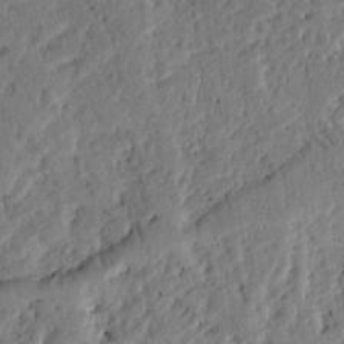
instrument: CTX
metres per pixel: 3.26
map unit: Ht
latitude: 9.1781
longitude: -77.7260
